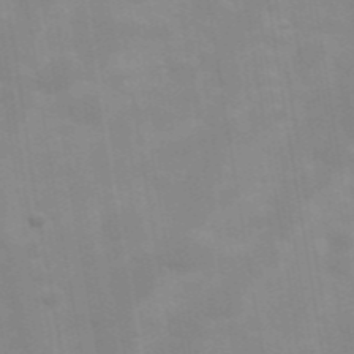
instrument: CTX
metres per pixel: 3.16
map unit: Hve
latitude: 31.2159
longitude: 150.0850
